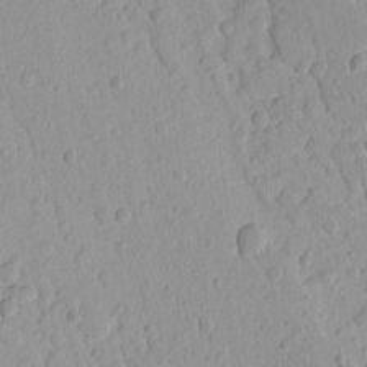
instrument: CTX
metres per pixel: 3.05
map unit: lAvf
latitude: -9.0864
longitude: -119.8961
